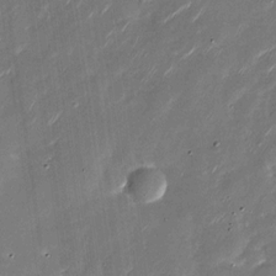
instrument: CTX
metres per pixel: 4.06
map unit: Nhu
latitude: -28.8219
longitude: -75.4049
